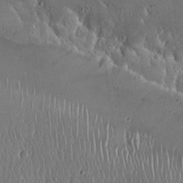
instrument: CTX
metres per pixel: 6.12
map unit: Hto
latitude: 18.4790
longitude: -59.8017
